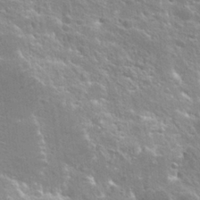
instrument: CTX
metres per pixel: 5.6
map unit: Hto
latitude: 25.6693
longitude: -45.2537
